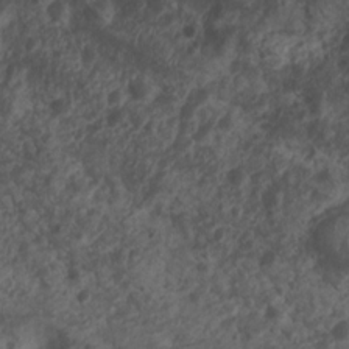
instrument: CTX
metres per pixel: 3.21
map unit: Nhu
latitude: 7.4048
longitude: -21.5371
